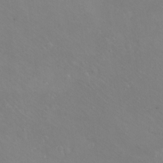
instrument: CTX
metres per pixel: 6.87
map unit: eHh
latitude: -10.8219
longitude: -64.6490
